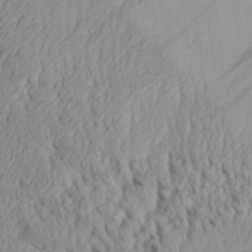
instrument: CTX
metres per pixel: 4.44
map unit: Aa
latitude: 30.2712
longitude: -133.8394
